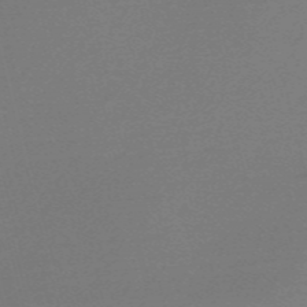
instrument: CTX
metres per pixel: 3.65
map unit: Nve
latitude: -57.0297
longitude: 62.8597
